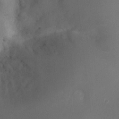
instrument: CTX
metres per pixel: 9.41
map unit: Ht
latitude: 2.4412
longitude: -27.7072
